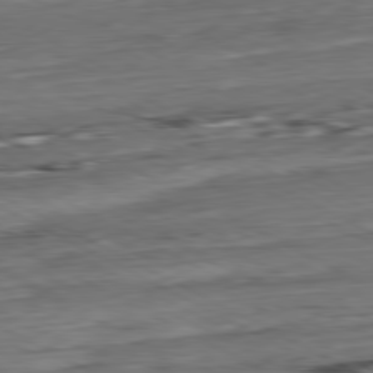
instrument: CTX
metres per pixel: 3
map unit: Hpe
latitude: -80.8597
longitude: 21.7099
